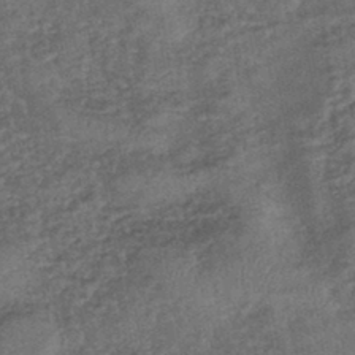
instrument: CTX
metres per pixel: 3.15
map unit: eHb
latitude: -43.3320
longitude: 82.5574
